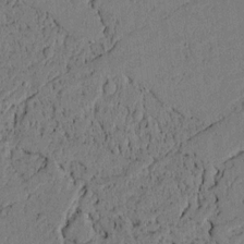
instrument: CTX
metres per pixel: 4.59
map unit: lAvf
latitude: 4.4601
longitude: 165.4644
